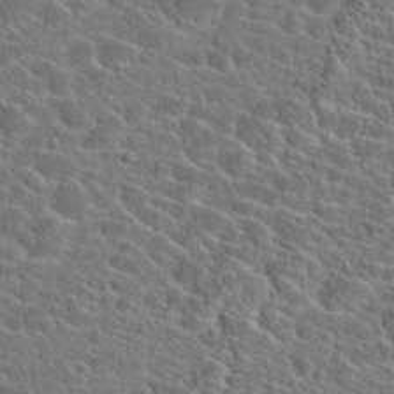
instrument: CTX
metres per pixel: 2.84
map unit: Hto
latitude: 23.3859
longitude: -44.8758
